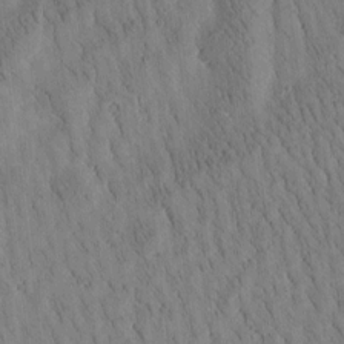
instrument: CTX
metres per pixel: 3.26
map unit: Htu
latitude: -4.1228
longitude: 172.5574
